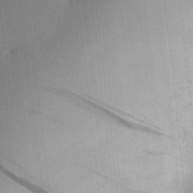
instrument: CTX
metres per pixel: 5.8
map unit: HNhu
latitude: 8.0633
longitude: 16.4251
